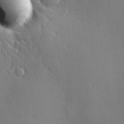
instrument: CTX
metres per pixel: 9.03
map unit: Hve
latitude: 18.6490
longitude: 150.1606
